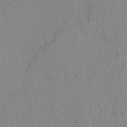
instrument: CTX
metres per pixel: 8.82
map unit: lAvf
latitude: -1.5588
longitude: -109.4237
